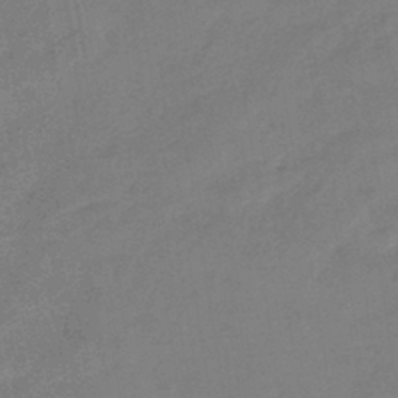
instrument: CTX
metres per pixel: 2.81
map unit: eHb
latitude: -41.6344
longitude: 84.3117
